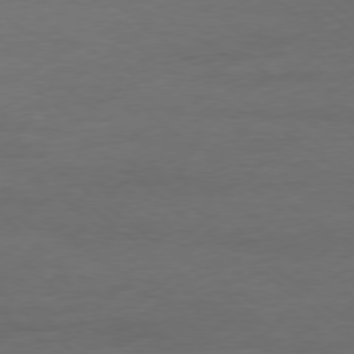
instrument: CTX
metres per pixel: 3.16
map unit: Hpe
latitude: -78.8030
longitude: -19.7449
